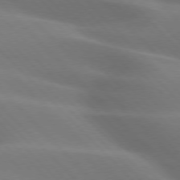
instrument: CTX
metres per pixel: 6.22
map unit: lApd
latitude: 75.8583
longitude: -61.8016
